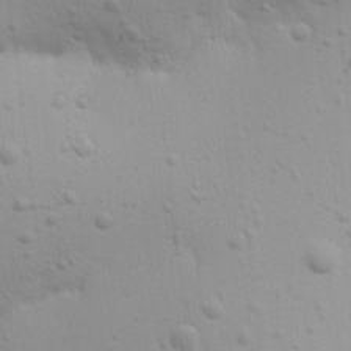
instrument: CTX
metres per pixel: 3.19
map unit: Aa
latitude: 15.7261
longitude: -142.5357
